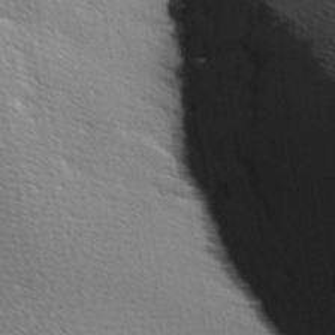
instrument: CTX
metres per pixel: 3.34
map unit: Ave
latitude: 9.6883
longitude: -107.1025
